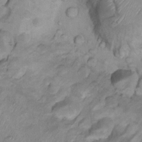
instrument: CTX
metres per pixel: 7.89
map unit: Nhu
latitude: 13.4238
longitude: -28.8758
